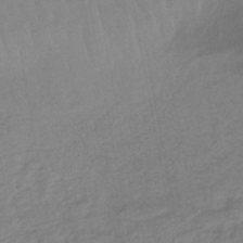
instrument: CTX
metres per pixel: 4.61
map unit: eHb
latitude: -45.3321
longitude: 80.4629
